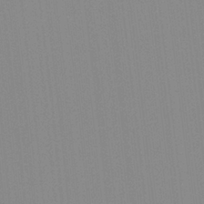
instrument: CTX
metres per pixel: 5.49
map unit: Hto
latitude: -8.1039
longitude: -48.4601
